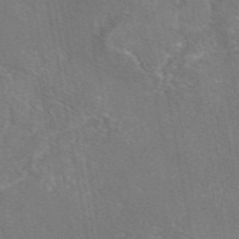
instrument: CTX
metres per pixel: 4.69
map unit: eAb
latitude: 46.1956
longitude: 106.5763
